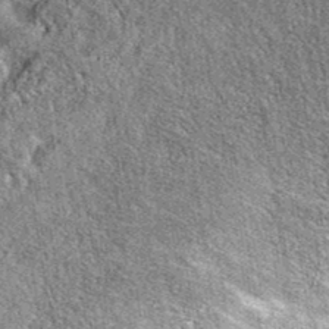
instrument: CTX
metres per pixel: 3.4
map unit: eAb
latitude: 38.8380
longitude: 106.5196
